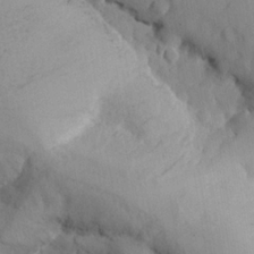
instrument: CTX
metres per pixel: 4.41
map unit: lHvf
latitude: 21.6694
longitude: 144.9164
